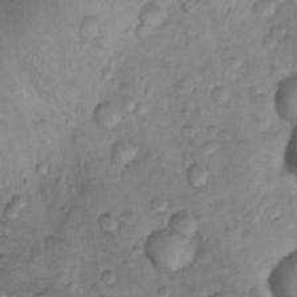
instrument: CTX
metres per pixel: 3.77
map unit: Nhu
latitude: 9.5560
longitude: -25.5560
